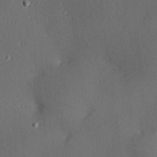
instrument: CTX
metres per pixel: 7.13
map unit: Hve
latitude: 13.2726
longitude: -90.2711
